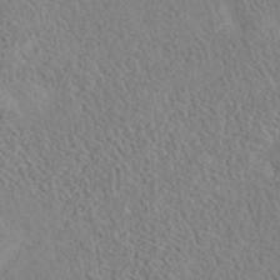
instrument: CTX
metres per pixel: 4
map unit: eAb
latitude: 40.4034
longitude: 105.5588
